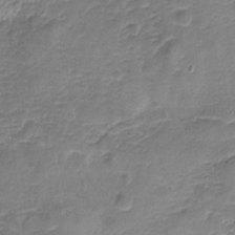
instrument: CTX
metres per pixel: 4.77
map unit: Nhu
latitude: -17.9178
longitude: -57.3481
